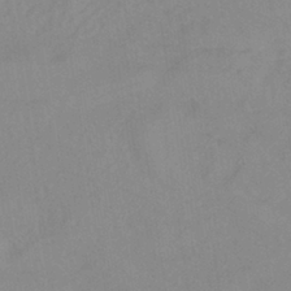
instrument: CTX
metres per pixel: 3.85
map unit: ANa
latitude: -38.0094
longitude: 95.8800
